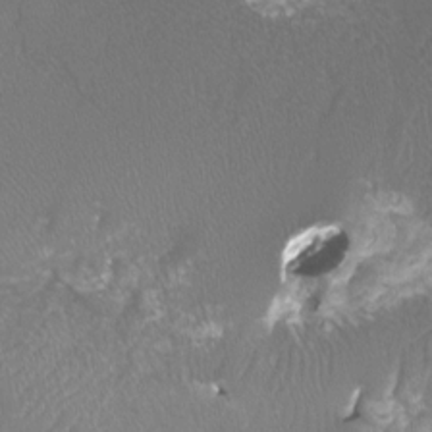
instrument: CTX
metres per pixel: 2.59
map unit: Htu
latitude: -11.2754
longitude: -72.4034
